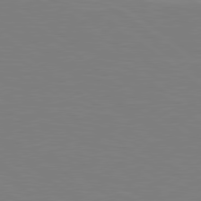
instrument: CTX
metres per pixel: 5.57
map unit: Hpe
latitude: 78.8947
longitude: -148.3278
